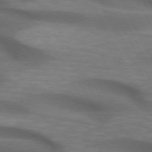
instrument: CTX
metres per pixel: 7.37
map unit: lApd
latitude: 72.3279
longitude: -50.5356
